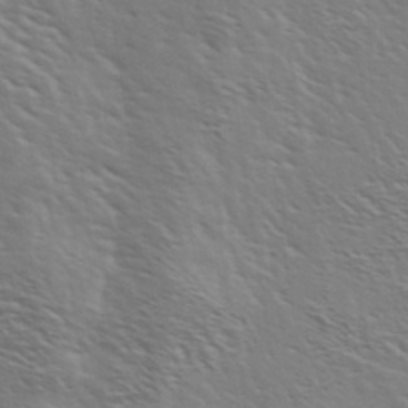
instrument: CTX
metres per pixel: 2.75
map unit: Ave
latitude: 37.4616
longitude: -109.3481
